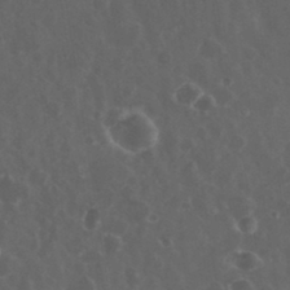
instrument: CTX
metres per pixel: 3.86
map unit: eHh
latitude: 33.2726
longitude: -61.2537
